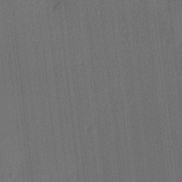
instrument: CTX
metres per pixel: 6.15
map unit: lHvf
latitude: 20.9703
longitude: 141.0864
